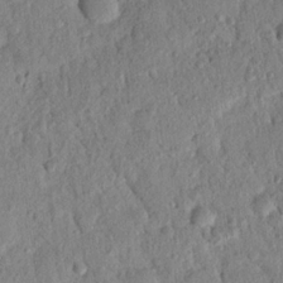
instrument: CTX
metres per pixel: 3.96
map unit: Nhu
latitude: 20.9325
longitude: -78.3656
